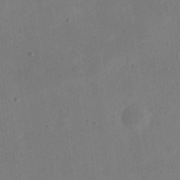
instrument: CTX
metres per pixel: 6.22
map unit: eHh
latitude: 21.5749
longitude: -70.0822
